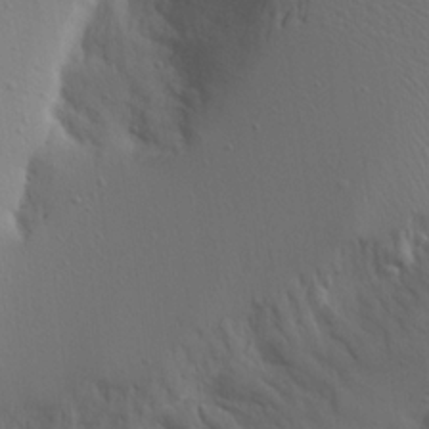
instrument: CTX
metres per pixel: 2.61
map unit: Aa
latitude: 18.8569
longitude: -142.1011
